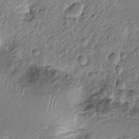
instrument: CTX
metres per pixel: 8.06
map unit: Nhu
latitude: -14.9731
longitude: -26.2145
